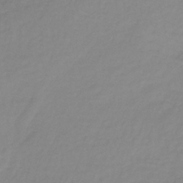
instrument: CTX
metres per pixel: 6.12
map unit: lHb
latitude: -36.8597
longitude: 61.5399
